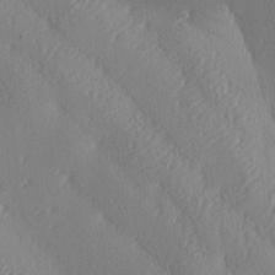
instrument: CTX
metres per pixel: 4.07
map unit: lAa
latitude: -8.6707
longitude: -128.7246
